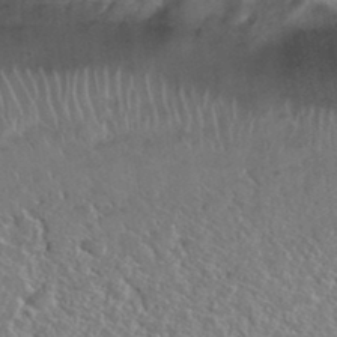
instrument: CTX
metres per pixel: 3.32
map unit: Hto
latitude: 36.0822
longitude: -49.4615
